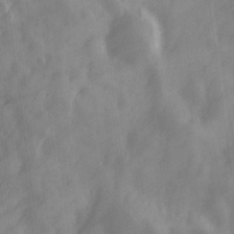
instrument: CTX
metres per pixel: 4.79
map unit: Ave
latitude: 19.0836
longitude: -131.7261
